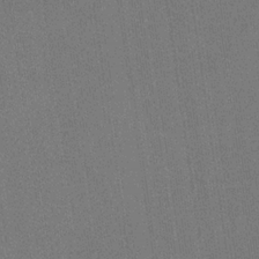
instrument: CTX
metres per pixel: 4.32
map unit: HNb
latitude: -32.2173
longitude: 57.5588
